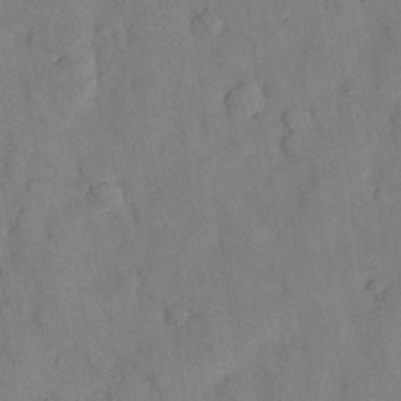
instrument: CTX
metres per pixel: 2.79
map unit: Nhu
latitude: 26.2334
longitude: -73.3104
